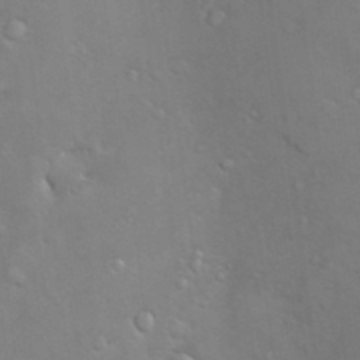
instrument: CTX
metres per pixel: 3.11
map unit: Hve
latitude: -10.3684
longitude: 175.0864
